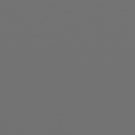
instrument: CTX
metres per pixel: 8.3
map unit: Hpe
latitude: 75.3104
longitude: -126.7813
